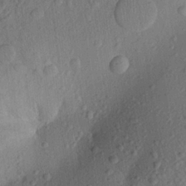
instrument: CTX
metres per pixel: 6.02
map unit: Aa
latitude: 22.7624
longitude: -147.4994
